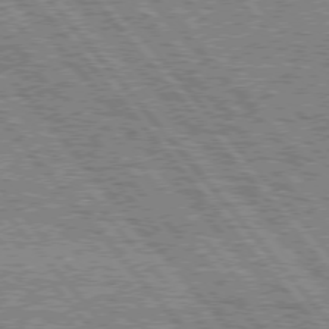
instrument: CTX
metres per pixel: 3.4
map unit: Hpe
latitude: 75.4426
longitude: -125.9906
